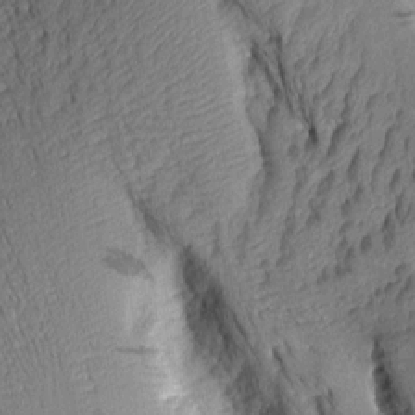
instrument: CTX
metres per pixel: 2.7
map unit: Aa
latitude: 8.3090
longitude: -128.6679
